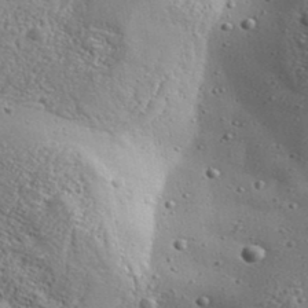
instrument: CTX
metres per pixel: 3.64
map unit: Aa
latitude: 32.6490
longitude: -133.9528
